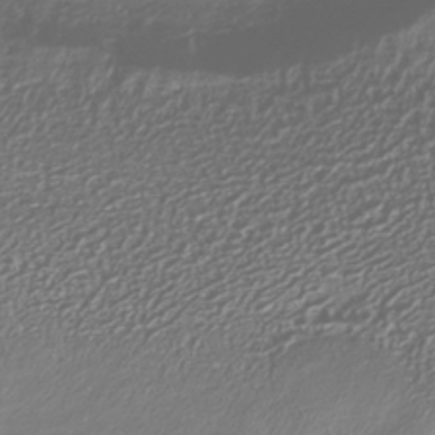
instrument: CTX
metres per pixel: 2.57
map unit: HNhu
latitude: -41.1620
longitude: 102.2551
